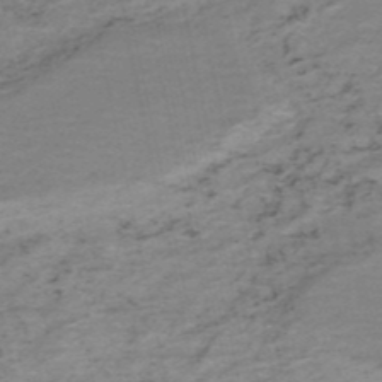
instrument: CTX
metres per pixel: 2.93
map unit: HNb
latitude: -51.7289
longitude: -53.4993
